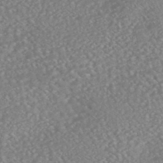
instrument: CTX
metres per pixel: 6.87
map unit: HNhu
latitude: -46.7274
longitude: 104.5762
